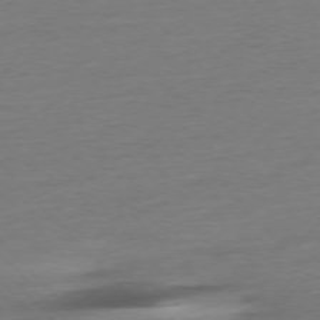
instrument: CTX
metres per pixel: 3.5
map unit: Hpe
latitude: -76.6141
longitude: -14.1011
